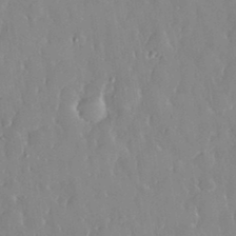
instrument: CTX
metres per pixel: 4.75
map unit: eHh
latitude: 33.1214
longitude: -59.8583
